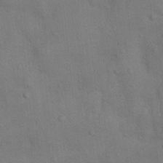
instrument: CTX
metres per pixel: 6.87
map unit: Nhu
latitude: 7.4993
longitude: -24.1199
